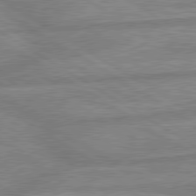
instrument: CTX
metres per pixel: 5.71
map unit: lApd
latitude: 80.0444
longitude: -167.4993
